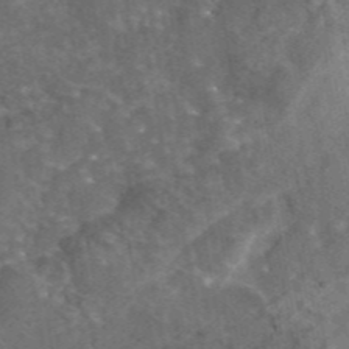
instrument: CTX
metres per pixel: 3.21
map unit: eAb
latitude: 45.1592
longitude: 116.3684
